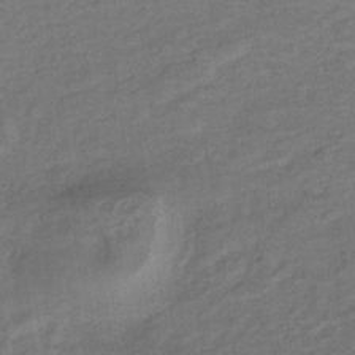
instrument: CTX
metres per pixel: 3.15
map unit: lHb
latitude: -34.0094
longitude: 64.9920
